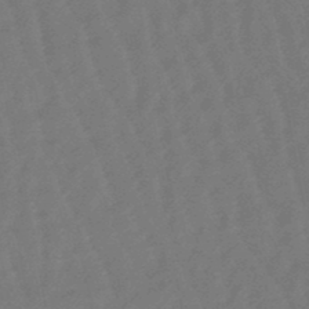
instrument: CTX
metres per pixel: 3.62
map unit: eHb
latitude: -46.6140
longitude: 82.3117
